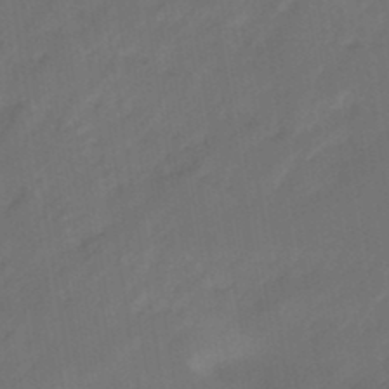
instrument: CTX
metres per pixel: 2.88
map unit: eHb
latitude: -46.5762
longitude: 85.2376
